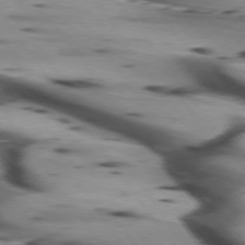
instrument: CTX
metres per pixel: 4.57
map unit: lApd
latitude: 75.2537
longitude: -64.6113
